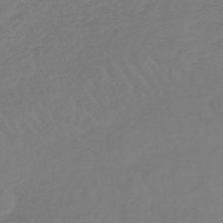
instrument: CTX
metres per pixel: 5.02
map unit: lHb
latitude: -44.7463
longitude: 69.5210
